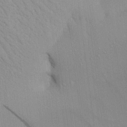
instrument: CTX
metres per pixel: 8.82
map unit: Aa
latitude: 21.6694
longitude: -144.4034
